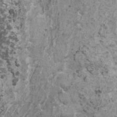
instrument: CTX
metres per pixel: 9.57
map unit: HNhu
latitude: 1.2914
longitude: 4.8030
